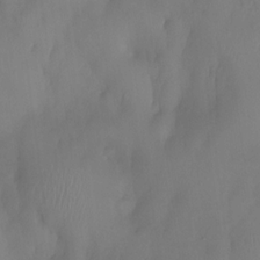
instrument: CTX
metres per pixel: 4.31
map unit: eHh
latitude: -23.4644
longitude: 15.6533
